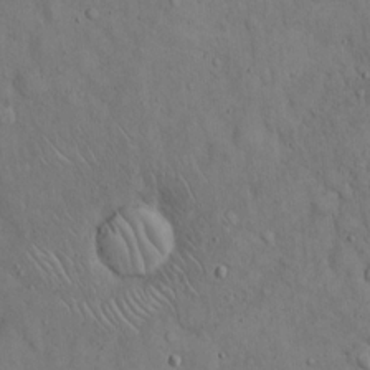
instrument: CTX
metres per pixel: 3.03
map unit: Hto
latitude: 15.1781
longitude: -57.9339
